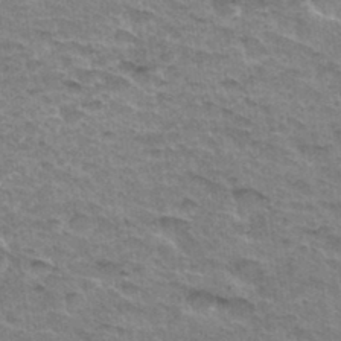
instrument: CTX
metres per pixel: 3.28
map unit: Hto
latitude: 33.7072
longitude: -47.0837
